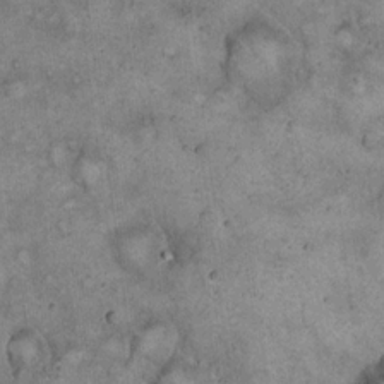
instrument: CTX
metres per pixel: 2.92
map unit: eHh
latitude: 18.9702
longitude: -60.6868
